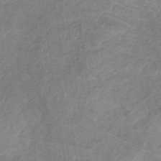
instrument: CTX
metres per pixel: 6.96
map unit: HNb
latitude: -32.6519
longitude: 59.7477
